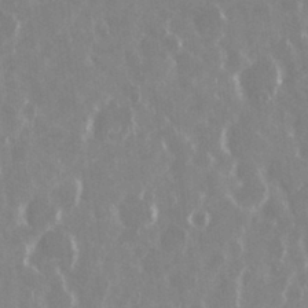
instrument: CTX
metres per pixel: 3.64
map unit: Nhu
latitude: 29.5938
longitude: -61.1214
